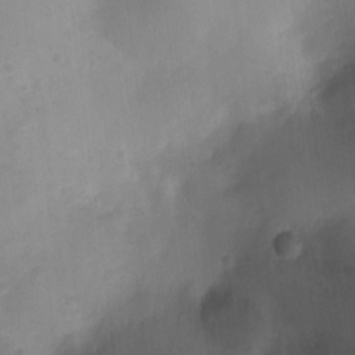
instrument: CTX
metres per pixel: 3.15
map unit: Ht
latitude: -9.7478
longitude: -22.5168
